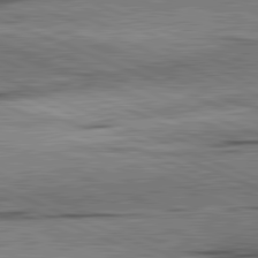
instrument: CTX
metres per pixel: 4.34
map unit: lApd
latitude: 82.0444
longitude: -167.4993
